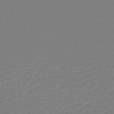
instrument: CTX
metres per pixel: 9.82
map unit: lHb
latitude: -42.6140
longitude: 64.0850
